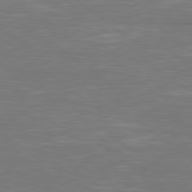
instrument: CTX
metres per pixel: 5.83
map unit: Hpe
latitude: 78.6680
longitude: -126.3845
